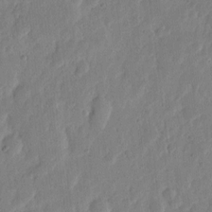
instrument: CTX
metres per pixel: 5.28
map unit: eHh
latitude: 6.7435
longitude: -71.7072
